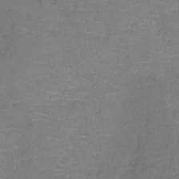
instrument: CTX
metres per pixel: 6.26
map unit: lHb
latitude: -39.3510
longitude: 73.8800
